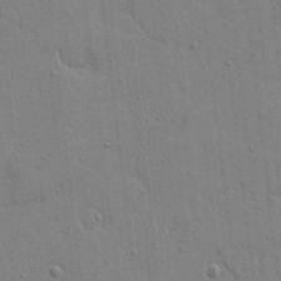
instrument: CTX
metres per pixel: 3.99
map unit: lHvf
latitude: 17.3104
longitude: -113.4615
